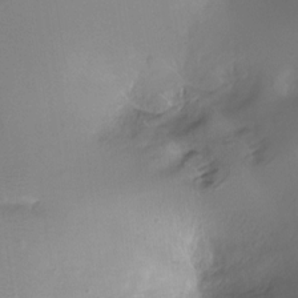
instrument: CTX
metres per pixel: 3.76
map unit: Ht
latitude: -11.7478
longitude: -45.8205
